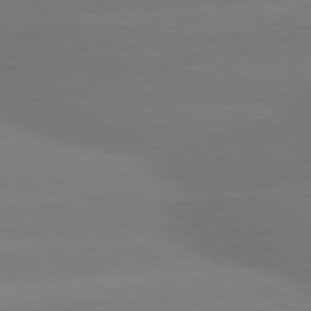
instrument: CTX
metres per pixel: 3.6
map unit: lApd
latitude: 80.4979
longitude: -150.8947
